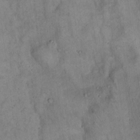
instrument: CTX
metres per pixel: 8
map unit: Hto
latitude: 15.3482
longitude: -59.1214
